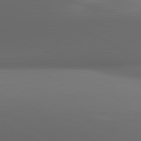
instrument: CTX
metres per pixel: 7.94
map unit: lApd
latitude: 81.0647
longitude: 136.1983
